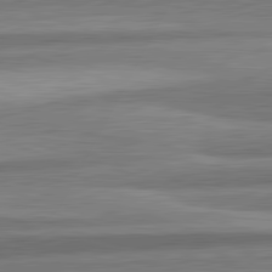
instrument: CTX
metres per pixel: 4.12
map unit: lApd
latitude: 82.4412
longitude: 178.1794
